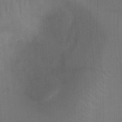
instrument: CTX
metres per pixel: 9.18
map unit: Ht
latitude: -4.1416
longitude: -27.5182
